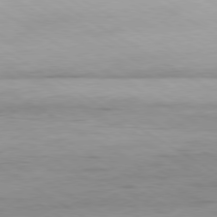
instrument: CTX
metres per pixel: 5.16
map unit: Hpe
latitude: -80.3495
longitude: 20.0283
